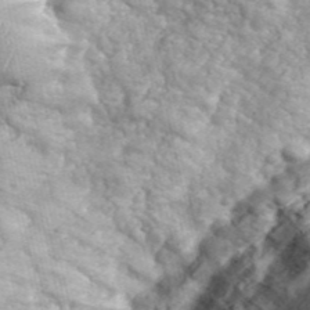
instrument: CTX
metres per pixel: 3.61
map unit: eHh
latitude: 38.9325
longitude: -56.4223
